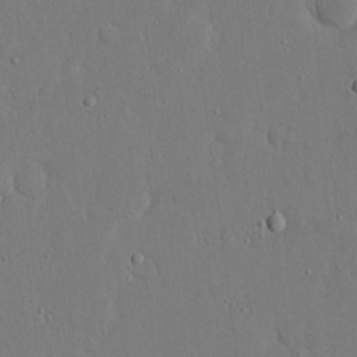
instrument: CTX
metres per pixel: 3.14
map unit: eHh
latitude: 16.7435
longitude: -70.8380
